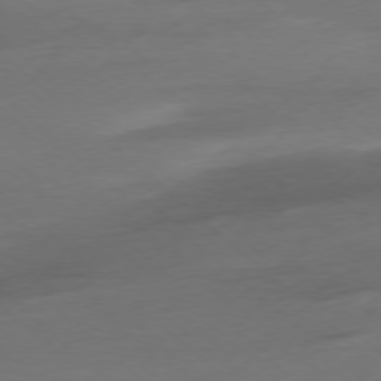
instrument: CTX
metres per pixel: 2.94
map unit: Ap
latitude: -78.0472
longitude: -69.9717
